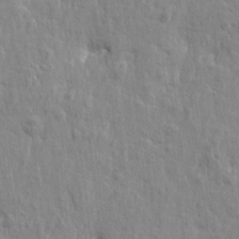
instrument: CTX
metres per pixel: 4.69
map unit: Htu
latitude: -2.1983
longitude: 179.8422
